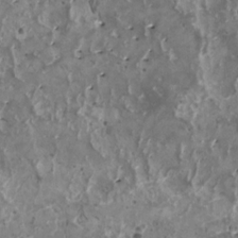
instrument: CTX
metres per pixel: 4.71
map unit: HNhu
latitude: 1.5182
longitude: 5.2565
